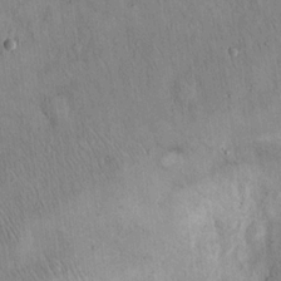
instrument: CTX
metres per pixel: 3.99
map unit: Hto
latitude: 14.2712
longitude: -58.6491
